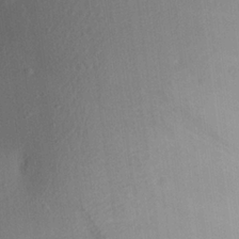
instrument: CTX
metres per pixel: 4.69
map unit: Aa
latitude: 21.8584
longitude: -147.0837
